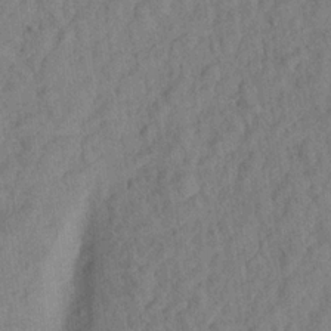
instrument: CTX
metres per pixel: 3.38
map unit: Aa
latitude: 20.3279
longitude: -141.1025
